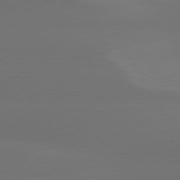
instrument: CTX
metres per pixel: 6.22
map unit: Hpe
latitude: 78.3656
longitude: -130.8191
